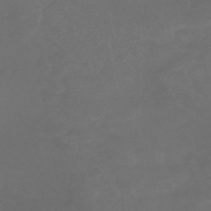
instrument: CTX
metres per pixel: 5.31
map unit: HNhu
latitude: -46.3306
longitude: 92.1417
